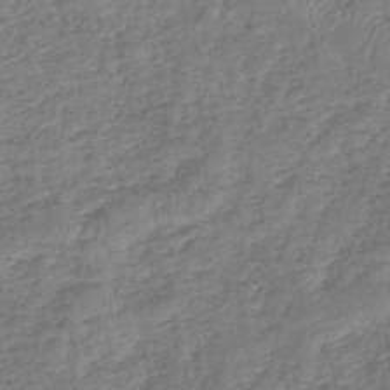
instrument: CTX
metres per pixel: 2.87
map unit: lHb
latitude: -41.2187
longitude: 79.0486
